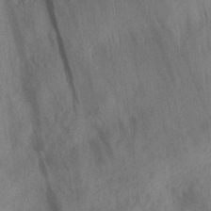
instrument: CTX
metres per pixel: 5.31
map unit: eHh
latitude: 27.4993
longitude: -76.8947
